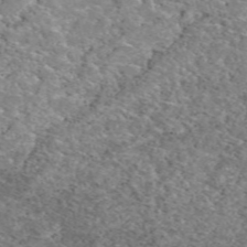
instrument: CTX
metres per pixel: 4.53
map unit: eAb
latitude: 49.5182
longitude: 113.3510
